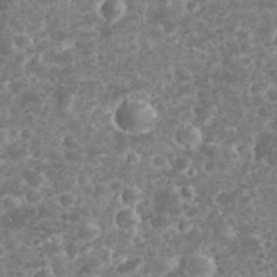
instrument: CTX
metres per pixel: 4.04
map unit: eHh
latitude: 33.1970
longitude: -62.6680
